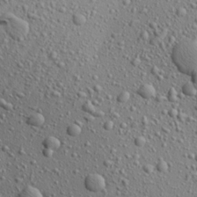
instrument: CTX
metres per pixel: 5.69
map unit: Aa
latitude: 22.4412
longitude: -143.7450
